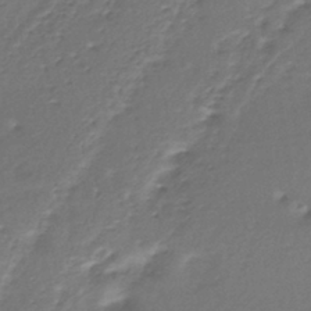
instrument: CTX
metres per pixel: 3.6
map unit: HNhu
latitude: -43.6910
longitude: 101.2753
